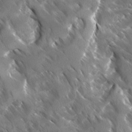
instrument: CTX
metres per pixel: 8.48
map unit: Ave
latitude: -11.0298
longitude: -119.0080
